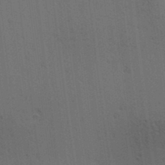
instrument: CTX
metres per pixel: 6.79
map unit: lAa
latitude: 12.2901
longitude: -108.4034
